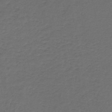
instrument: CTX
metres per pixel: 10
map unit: lHb
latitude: -43.4643
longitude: 62.3873
